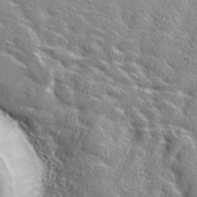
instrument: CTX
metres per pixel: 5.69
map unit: ANa
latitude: 36.7624
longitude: 14.5196
